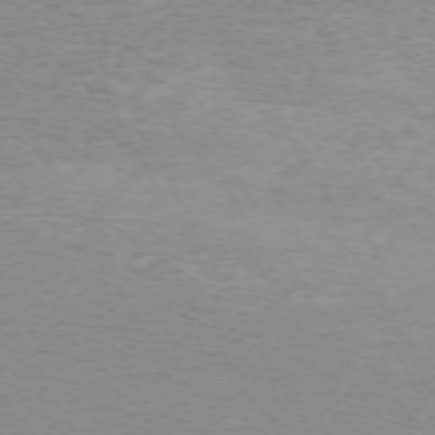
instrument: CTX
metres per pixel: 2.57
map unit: Hpe
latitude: -71.8422
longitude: 12.6708
